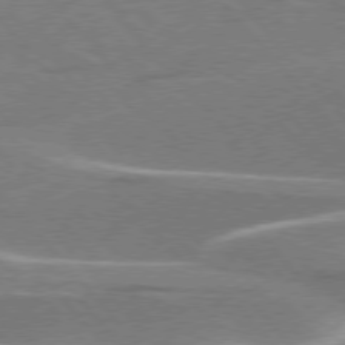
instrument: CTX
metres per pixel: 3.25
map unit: lApd
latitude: 76.3845
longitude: -63.2348
